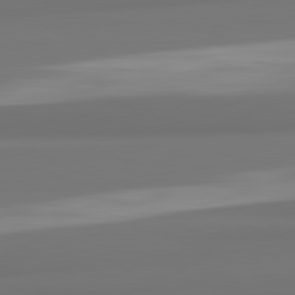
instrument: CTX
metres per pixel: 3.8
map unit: lApd
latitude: 82.0633
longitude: 175.0675
